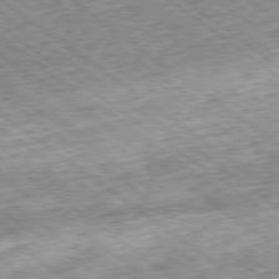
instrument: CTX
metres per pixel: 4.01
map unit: Hpe
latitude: -79.1998
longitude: 7.1242
